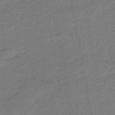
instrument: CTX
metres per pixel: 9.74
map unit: eHb
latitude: -46.9541
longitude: 88.1039
